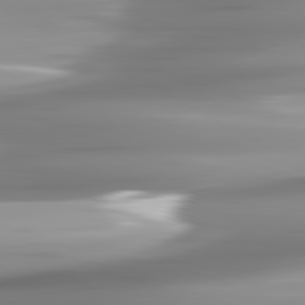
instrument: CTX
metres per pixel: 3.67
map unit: lApd
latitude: 82.1199
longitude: -143.6694
